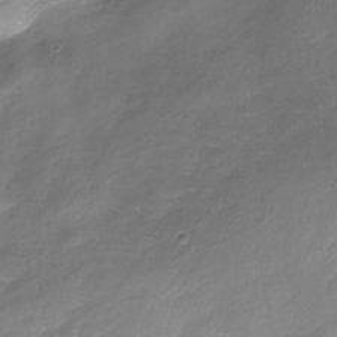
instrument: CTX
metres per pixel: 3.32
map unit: Nhe
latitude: -32.3496
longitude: -88.1767
